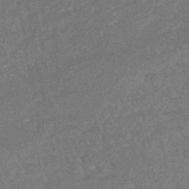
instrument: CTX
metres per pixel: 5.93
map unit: HNhu
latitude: -45.1620
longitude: 99.2565
